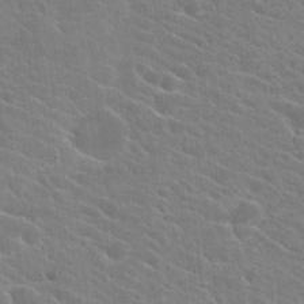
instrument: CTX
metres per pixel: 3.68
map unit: Hto
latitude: 24.1955
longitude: -40.7624
